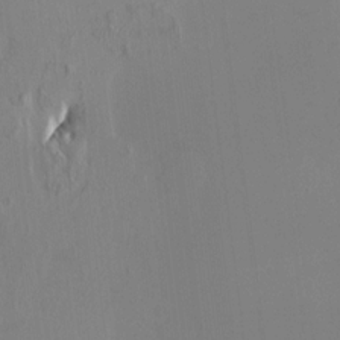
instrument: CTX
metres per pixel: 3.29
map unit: HNhu
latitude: 5.0080
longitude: 13.2565
